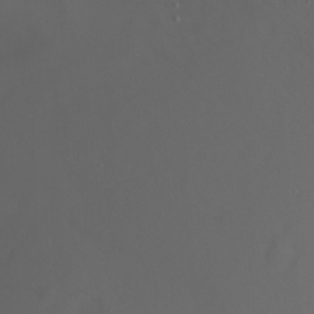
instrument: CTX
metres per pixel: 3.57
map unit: Nhu
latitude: -6.3495
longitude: -90.4412
